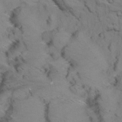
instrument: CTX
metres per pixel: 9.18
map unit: Aa
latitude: 9.0459
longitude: -140.2711
